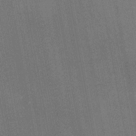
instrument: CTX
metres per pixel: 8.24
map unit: Ht
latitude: -11.9556
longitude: -21.6694
